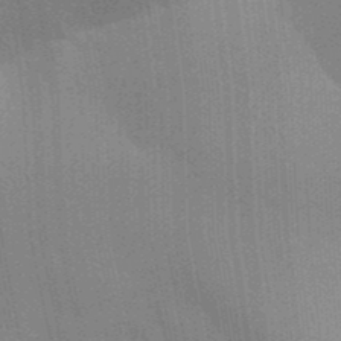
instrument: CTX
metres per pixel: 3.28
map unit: Aa
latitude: 32.3278
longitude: -143.0270
